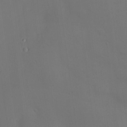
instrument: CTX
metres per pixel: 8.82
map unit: Hve
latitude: 19.3670
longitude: 150.4440
